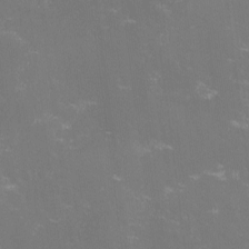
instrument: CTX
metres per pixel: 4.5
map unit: lHvf
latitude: -14.2740
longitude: -101.2159
